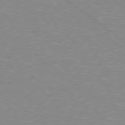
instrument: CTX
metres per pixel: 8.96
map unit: Hpe
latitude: 78.6302
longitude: -145.1214
